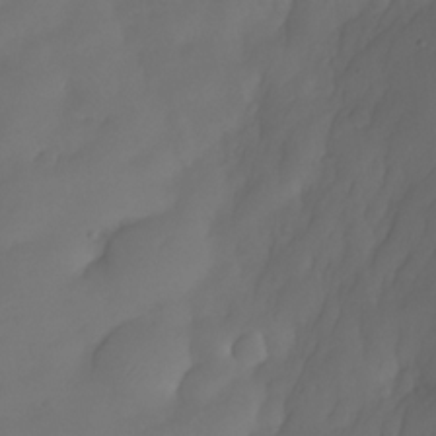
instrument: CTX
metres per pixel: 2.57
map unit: Nhe
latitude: -33.6155
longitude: -145.2348
